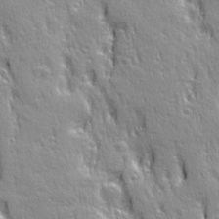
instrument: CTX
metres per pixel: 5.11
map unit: Ave
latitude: 21.8961
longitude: -135.6694
